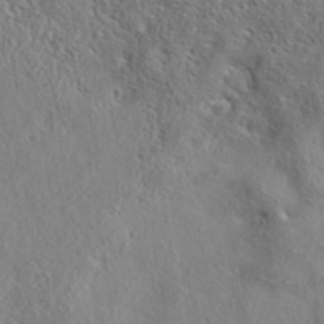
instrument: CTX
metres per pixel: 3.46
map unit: eAb
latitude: 37.5749
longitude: 113.3510
